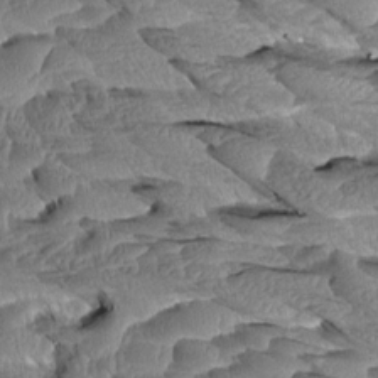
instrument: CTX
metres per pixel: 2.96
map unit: Aa
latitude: 8.7435
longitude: -131.4994
